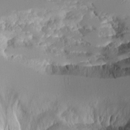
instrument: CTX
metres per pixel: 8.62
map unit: Aa
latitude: 10.2712
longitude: -126.4412
